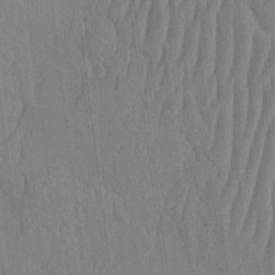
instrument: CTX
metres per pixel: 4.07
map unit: HNhu
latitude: -3.1998
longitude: 14.3684
